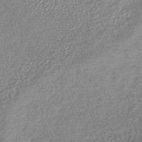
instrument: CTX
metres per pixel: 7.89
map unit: lHb
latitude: -40.1795
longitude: 70.7841
